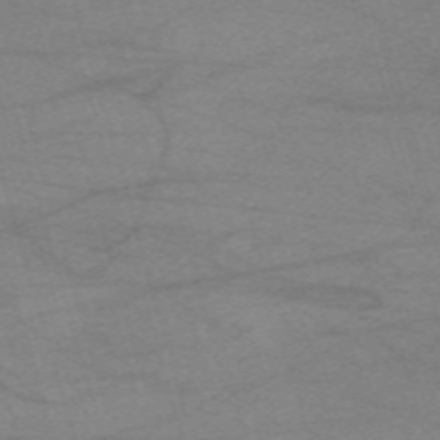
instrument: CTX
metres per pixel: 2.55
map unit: eHh
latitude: -61.3132
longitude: 54.2551
